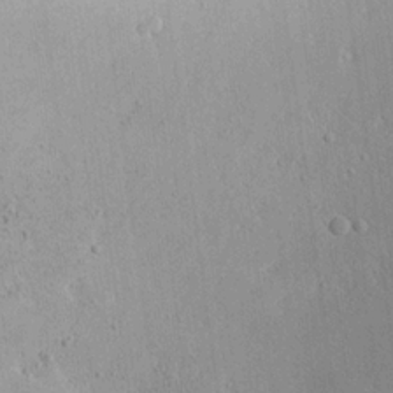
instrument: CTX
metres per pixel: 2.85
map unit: Ave
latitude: 18.3278
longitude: -140.1577
